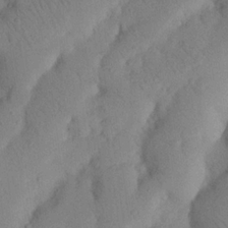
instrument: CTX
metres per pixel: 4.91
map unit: Nhu
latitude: 20.9514
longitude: -74.1767
